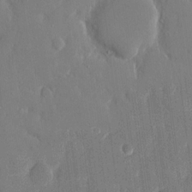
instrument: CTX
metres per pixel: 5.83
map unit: eHh
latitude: 14.6113
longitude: -70.6112
